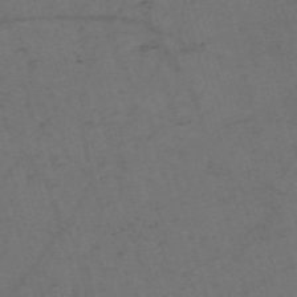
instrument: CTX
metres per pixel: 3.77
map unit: Nve
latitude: -58.9541
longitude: 51.6533
